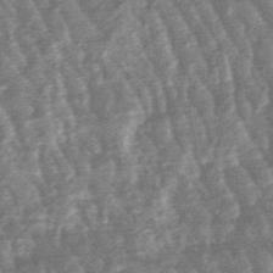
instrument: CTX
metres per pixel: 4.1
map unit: lHb
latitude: -48.2551
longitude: 79.7099
